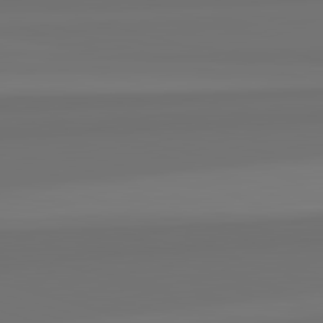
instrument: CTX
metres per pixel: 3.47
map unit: lApd
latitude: 82.8757
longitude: 160.5196
